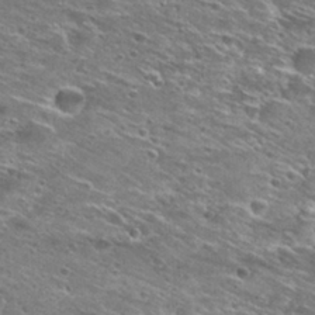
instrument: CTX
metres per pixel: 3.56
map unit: Hto
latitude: 28.4223
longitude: -46.6491
